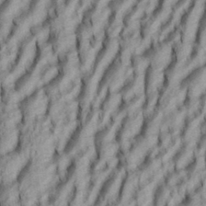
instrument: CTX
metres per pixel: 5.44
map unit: eHh
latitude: 34.6112
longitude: -137.3860
